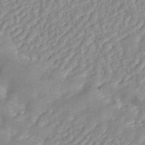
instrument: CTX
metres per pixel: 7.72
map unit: ANa
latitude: 45.3292
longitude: 24.0850
